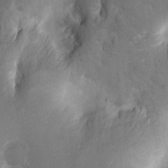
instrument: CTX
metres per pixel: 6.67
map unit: eHh
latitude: 4.5168
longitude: -69.3482
